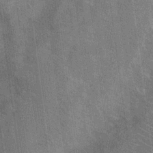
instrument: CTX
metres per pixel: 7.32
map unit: Nhu
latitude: 18.4790
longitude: -30.8947
